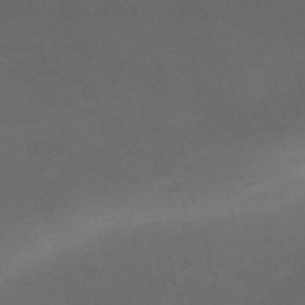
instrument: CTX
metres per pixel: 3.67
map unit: Nve
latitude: -58.9541
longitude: 59.4076
